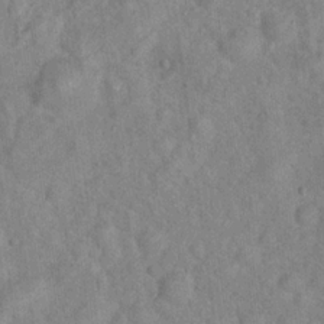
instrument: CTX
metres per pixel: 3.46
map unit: Hto
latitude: 16.9703
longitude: -52.7058
